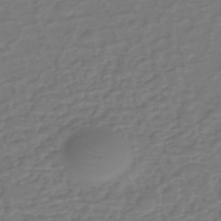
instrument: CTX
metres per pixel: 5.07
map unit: eHh
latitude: -39.5777
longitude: -28.0633
